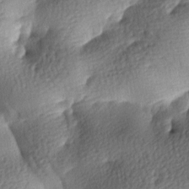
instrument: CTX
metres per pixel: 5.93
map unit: lAa
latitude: -8.2361
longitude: -126.5924
